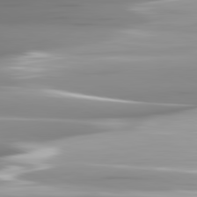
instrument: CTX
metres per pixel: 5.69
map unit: lApd
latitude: 81.9528
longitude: -141.8394
